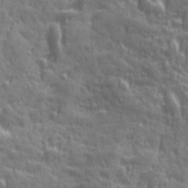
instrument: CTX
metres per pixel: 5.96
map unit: Ave
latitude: 19.4804
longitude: -132.2145
